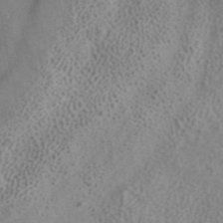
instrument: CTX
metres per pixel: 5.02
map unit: ANa
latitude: 41.3482
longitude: 15.3321
